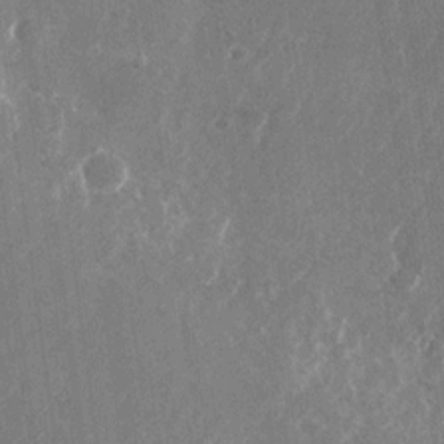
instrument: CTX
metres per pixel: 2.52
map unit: Nhu
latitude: -26.2928
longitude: -71.9717
